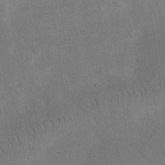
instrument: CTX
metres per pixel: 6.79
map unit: eHh
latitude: 25.3103
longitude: -68.2712
